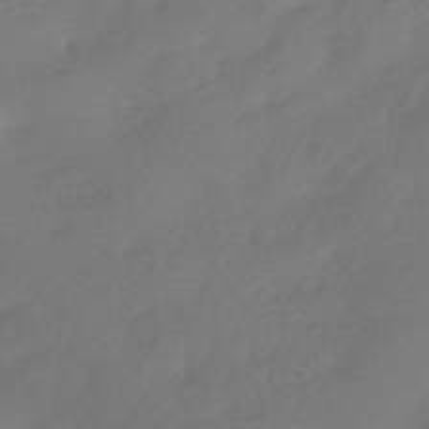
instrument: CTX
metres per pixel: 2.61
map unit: HNhu
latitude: -43.8044
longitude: 92.3495
